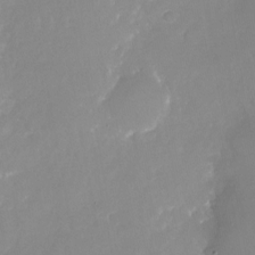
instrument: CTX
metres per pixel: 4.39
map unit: Nhu
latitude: -23.5399
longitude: -73.2348
